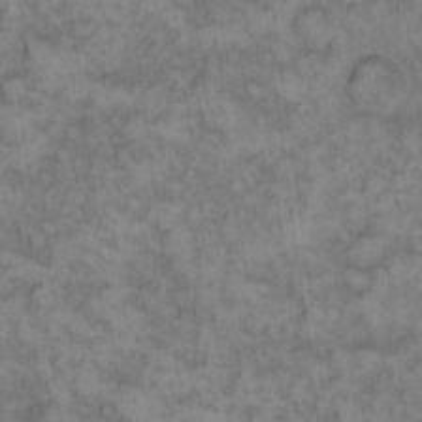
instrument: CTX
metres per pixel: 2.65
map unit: eHh
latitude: 13.6505
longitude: -64.4790
